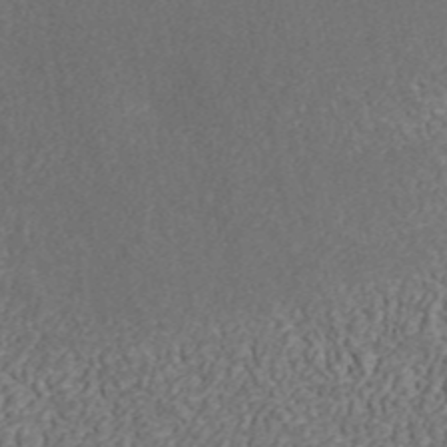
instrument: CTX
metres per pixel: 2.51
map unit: ANa
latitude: 45.1403
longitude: 27.7099
